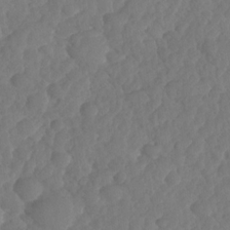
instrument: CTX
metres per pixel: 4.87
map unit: HNhu
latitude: -24.9919
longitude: 50.0283
